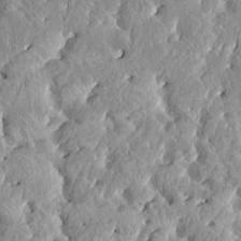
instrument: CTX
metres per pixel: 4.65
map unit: HNhu
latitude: 2.5357
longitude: 8.3495
